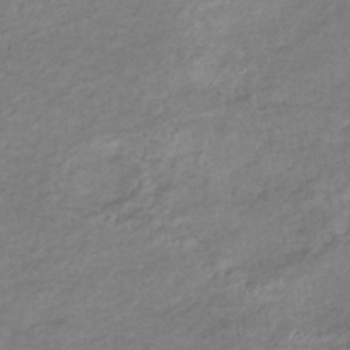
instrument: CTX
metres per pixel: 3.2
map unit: eHb
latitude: -36.7652
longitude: 76.0472
